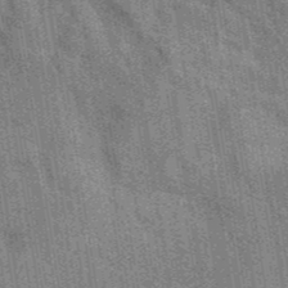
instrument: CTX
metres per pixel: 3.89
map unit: eAb
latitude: 40.6301
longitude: 107.3699
